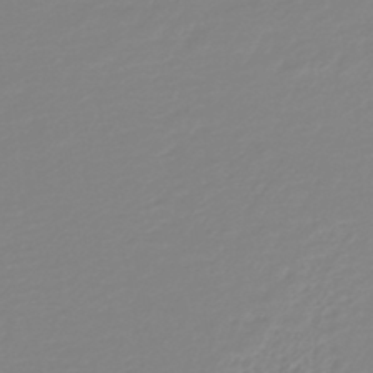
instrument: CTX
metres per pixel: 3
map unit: lHb
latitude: -44.7652
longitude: 76.0661
